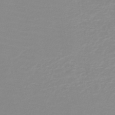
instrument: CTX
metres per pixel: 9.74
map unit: lHb
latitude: -44.1606
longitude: 56.0850
